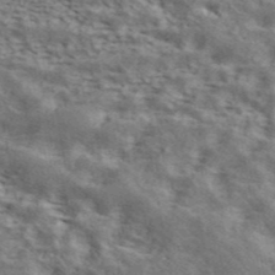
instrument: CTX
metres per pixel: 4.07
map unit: ANa
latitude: 43.1781
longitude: 46.4818
